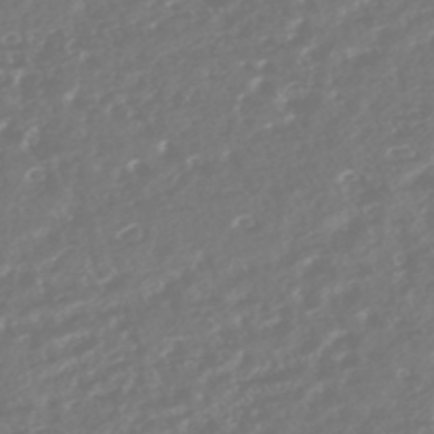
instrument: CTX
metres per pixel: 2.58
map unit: HNhu
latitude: -45.9556
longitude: 101.0108
